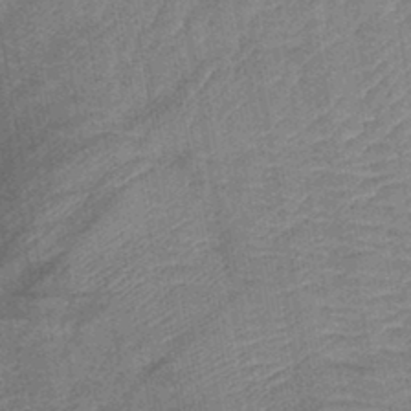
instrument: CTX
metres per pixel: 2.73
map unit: lHb
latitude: -43.3509
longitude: 80.1984
